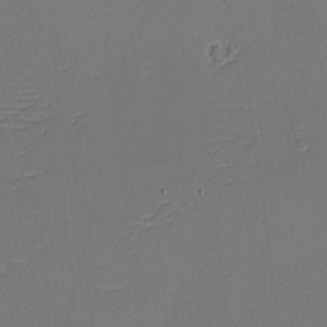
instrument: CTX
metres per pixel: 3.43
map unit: eHh
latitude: -3.8044
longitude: -79.9906
